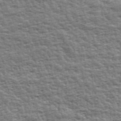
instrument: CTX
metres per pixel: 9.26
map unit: Ave
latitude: 43.0270
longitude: -112.2333
